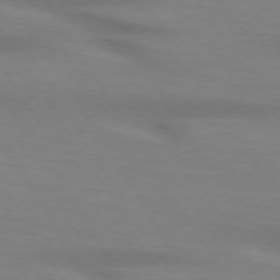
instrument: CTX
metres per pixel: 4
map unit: lApd
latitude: 73.3671
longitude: -53.7261
